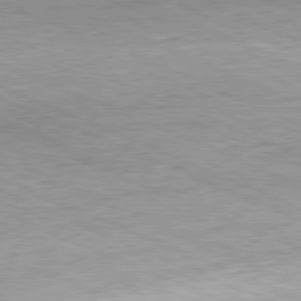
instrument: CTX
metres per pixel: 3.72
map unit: Hpe
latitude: -81.6344
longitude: 12.1795
